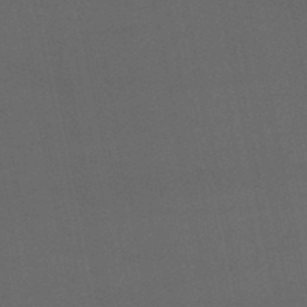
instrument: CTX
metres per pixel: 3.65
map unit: eHb
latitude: -50.7085
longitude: 72.3684
